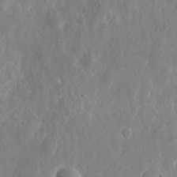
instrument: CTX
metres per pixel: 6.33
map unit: eHh
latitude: 8.8947
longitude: -71.9717
